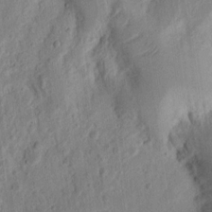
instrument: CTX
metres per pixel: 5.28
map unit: Ht
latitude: 12.0633
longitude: -75.1592
